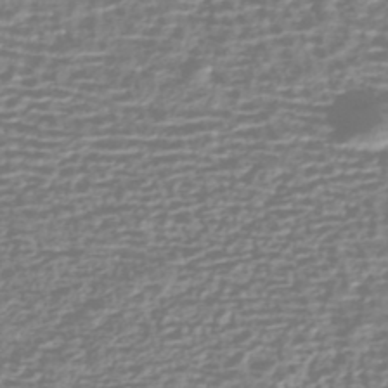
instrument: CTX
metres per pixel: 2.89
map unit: HNhu
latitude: -42.8974
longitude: 100.4062
